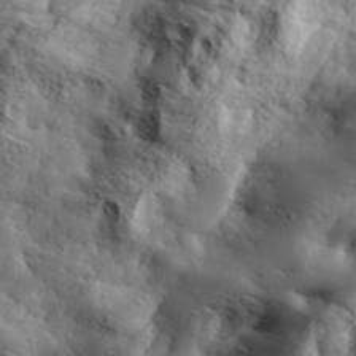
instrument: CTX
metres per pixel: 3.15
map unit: eHh
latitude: 36.9136
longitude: -80.7246
